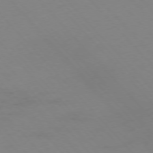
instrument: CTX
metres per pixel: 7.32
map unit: Hpe
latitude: -76.6330
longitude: -19.4048
